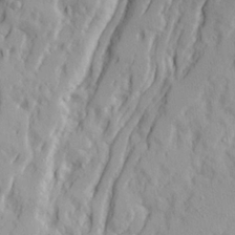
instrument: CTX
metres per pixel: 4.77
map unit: Ave
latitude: 21.8395
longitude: -130.9136
